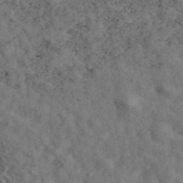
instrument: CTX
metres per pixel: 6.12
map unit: ANa
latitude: 44.9891
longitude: 45.8233
